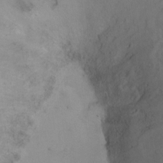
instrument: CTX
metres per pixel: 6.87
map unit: Ht
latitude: 0.6490
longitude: -37.8584
